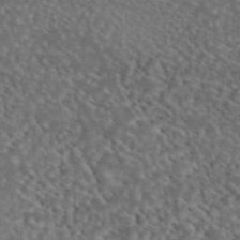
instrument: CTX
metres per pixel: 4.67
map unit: eAb
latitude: 45.4426
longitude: 114.4818
